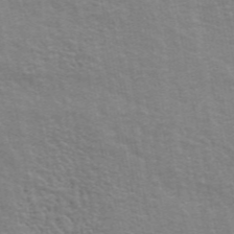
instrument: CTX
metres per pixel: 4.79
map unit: ANa
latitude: 48.1200
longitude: -76.8191
